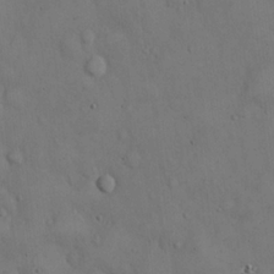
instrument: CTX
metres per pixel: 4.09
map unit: Hto
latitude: 14.7436
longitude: -59.7639
